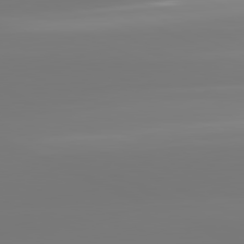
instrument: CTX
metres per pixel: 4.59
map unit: lApd
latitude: 81.6505
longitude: -148.4601
